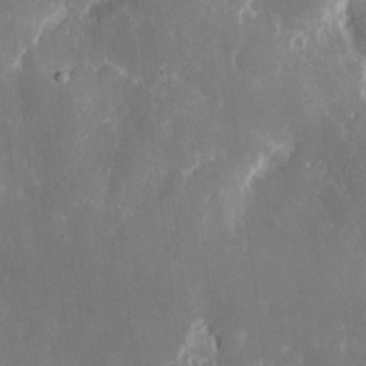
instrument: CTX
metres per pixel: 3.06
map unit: eHh
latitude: 8.8569
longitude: -70.8758
